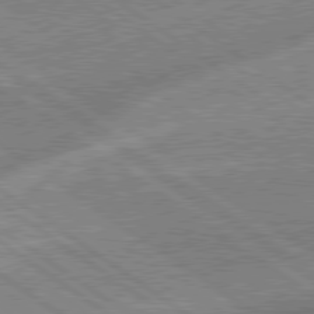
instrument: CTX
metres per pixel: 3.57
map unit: lApd
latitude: 79.1214
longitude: -171.8205
